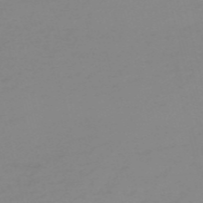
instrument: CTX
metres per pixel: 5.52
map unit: HNb
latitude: -56.1606
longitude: -42.9892
